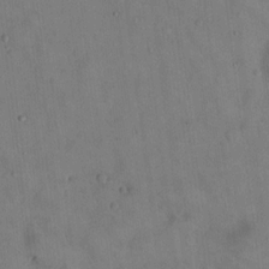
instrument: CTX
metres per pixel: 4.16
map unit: Hto
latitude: 14.1011
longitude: -60.1200
